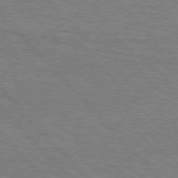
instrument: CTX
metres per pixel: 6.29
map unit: Hpe
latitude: 76.6868
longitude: -161.3859
